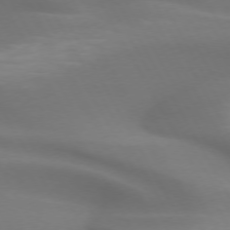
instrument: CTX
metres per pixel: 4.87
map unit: lApd
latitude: 72.6491
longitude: -49.5560
